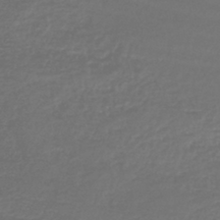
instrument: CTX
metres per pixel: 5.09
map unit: lHb
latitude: -43.6721
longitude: 69.8233
